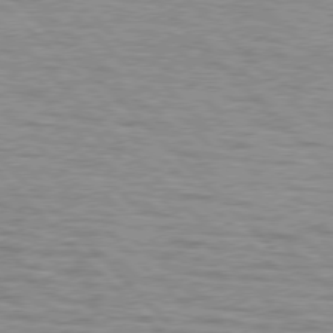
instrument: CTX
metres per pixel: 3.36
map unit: lApd
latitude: 76.8569
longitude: -77.8394
